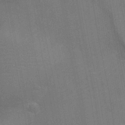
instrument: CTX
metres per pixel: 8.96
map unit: Ht
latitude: -10.5385
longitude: -22.6112
